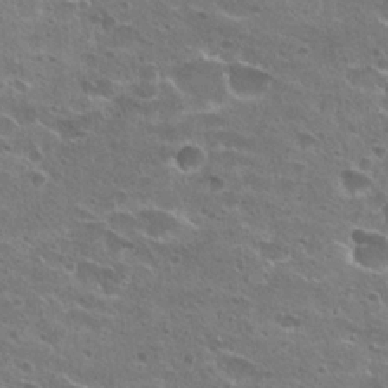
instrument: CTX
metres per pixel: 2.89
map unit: Hto
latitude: 22.2900
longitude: -41.7260
